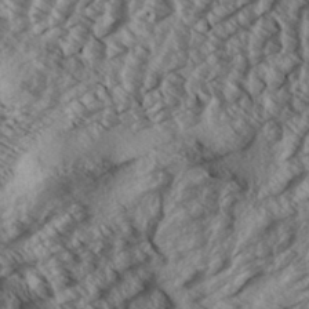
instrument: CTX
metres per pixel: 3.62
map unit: Aa
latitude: 33.5371
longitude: -139.3671
